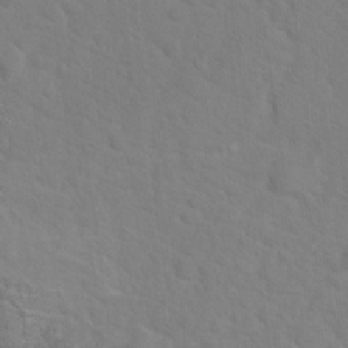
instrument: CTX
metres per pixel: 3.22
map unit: Hto
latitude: 17.8205
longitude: -36.5546
